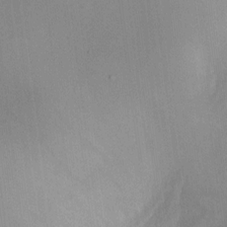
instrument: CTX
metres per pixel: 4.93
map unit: HNhu
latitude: 8.2901
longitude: -3.7638
